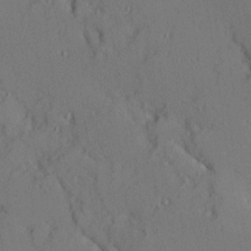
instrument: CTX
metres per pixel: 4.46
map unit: Ave
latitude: 10.1011
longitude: -102.2522
